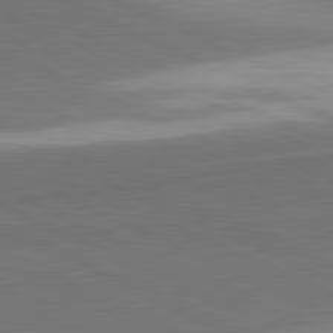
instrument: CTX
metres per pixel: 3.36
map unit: lApd
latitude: 81.7261
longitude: 156.9919
